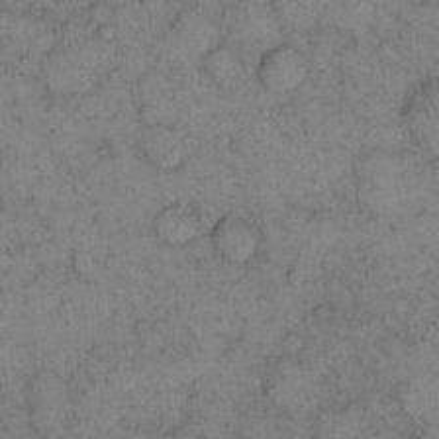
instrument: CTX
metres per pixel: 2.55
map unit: eHh
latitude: 13.6505
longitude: -63.4805
